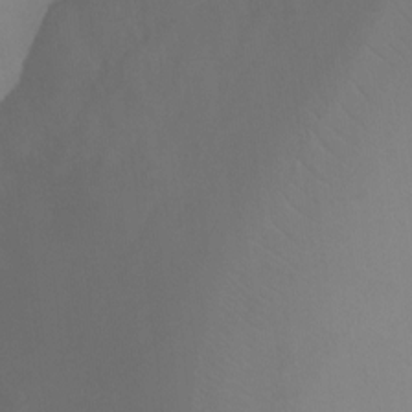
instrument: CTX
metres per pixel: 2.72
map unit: Ht
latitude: -0.4629
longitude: -36.0633
